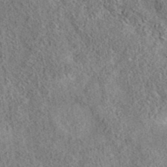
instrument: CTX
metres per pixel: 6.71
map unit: eAb
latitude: 35.8016
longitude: 114.2361
